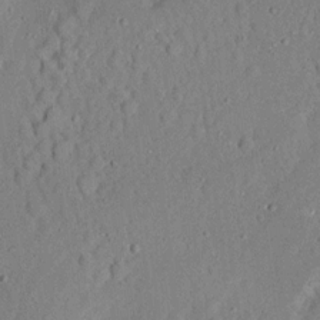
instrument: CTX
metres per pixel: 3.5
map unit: Aa
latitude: 12.7058
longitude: -140.5167
